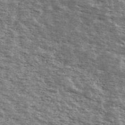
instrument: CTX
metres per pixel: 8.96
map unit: Ave
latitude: 40.7624
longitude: -109.6693
